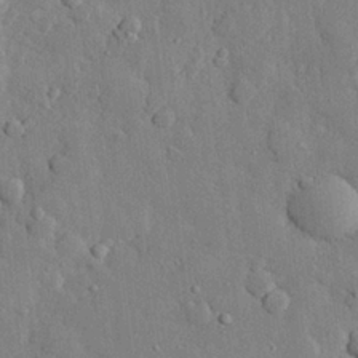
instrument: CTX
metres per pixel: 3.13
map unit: eHh
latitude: 28.1200
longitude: -78.6680
